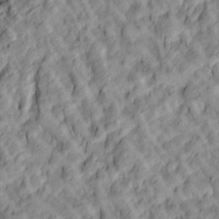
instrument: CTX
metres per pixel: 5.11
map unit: lAa
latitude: 4.9703
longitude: -116.4034
